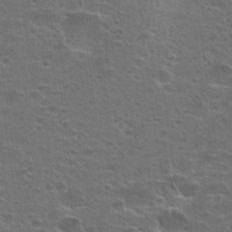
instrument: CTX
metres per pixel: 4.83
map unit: Hto
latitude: 23.9528
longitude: -46.8758
